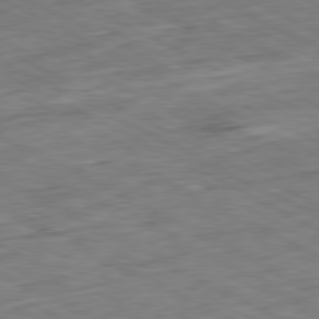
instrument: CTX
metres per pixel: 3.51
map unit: Ap
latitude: -80.7841
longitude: -80.4412
